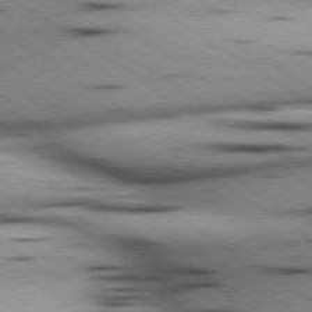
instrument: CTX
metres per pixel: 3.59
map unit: lApd
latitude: 80.1956
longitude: 161.8045
